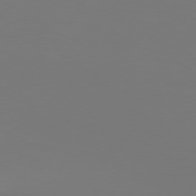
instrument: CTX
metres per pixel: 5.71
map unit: Hpe
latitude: 74.5168
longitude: -130.6302
